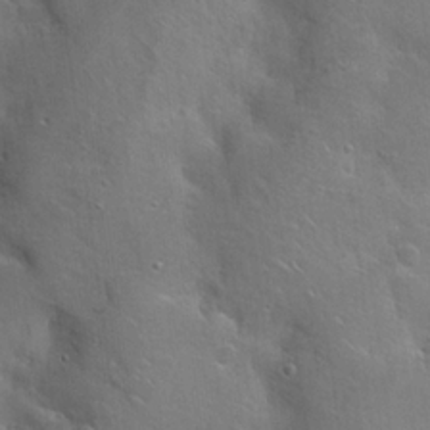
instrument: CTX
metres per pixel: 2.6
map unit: Hto
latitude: 19.8016
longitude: -49.4426
